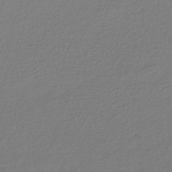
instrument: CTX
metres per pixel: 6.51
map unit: HNhu
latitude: -42.7652
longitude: 97.1053
